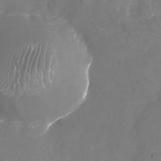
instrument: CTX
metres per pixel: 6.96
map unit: Nhu
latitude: -23.3510
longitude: -57.1970
